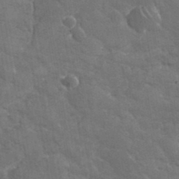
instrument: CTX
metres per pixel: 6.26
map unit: lHvf
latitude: 36.8380
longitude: -91.5371
